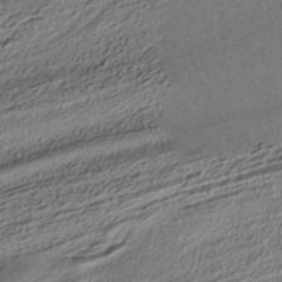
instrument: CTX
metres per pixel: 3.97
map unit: HNhu
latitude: -41.6911
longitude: 105.9367
